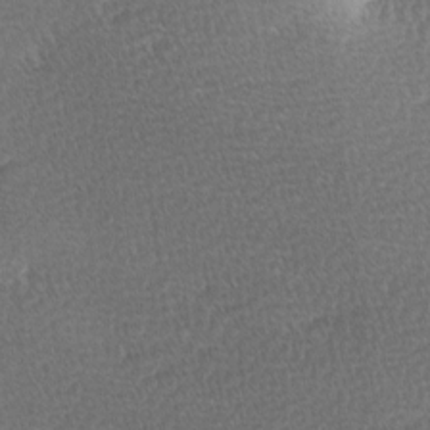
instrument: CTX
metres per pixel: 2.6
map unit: Hve
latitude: 2.5734
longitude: -122.2145
